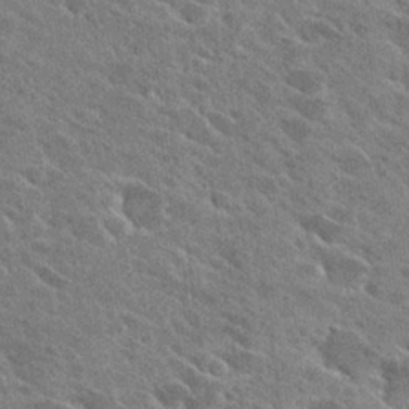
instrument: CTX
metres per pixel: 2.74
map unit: Hto
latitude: 26.6302
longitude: -40.9513
